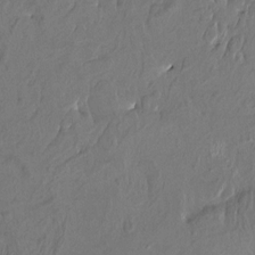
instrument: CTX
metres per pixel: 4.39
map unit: HNhu
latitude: 4.5168
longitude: 8.4251
